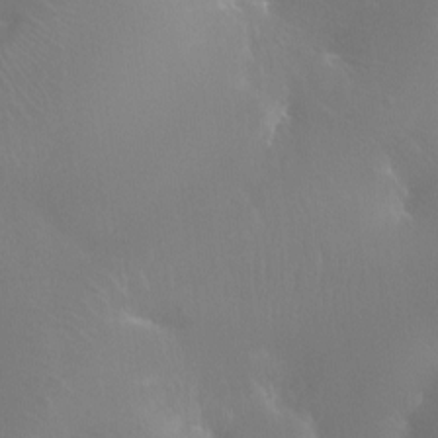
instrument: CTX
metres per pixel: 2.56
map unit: Ht
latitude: -11.4832
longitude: -45.0269
